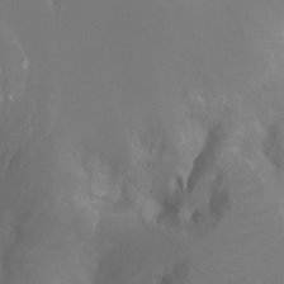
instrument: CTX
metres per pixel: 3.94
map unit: Ht
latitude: -3.7099
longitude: -26.3089
